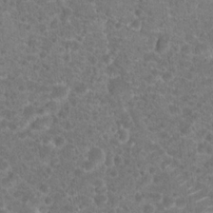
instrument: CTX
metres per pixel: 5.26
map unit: Hto
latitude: 18.5923
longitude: -40.6868
